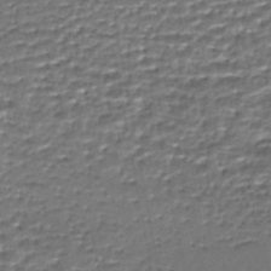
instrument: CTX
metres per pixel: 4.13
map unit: HNhu
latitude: -46.6140
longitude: 105.5210
